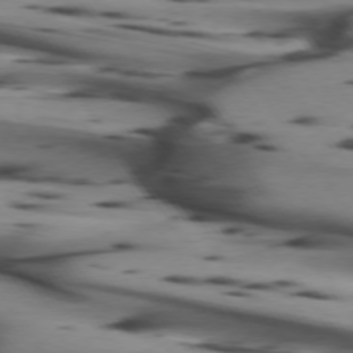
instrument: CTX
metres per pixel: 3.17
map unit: lApd
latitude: 74.3845
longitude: -64.2900
